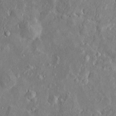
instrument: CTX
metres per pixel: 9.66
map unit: Htu
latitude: -6.3684
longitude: 158.0850
